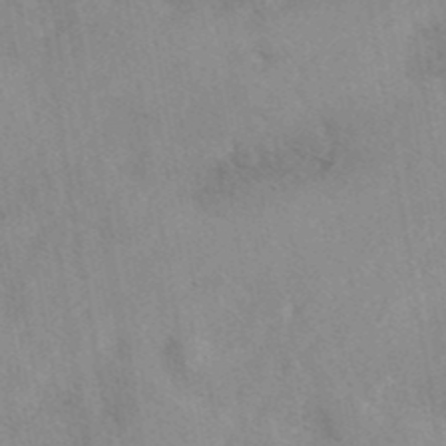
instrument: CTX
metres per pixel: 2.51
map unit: eAb
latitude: 40.5734
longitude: 108.5952
